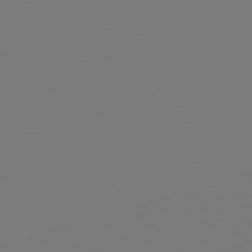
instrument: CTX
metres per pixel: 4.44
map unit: Hpe
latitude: 78.5924
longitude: -163.7828
